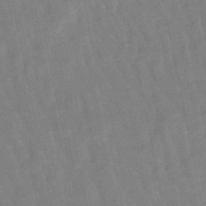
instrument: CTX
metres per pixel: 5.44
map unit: lHb
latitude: -48.8030
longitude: 78.2928
